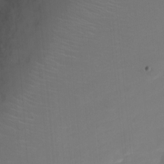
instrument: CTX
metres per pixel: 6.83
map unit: Nve
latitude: -21.5966
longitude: 106.4251
